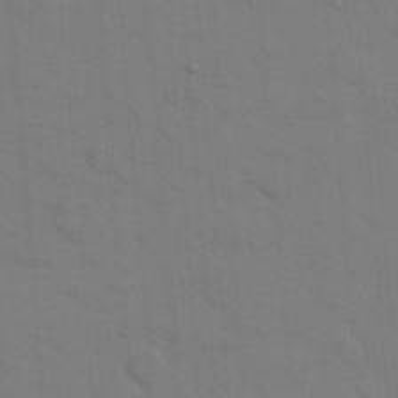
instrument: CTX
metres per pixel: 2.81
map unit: eHh
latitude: 19.3292
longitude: -64.1578
